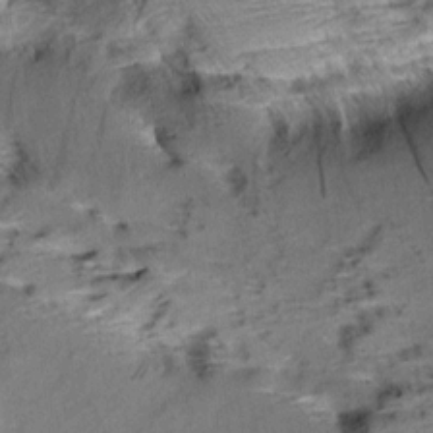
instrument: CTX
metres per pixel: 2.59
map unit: Aa
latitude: 9.4049
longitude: -141.0647
